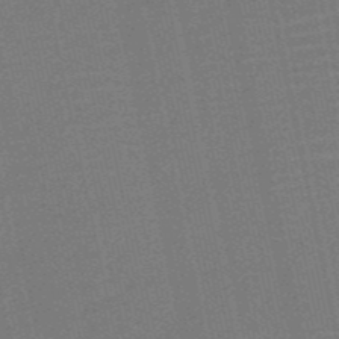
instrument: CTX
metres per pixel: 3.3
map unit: HNb
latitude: -52.1983
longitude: -47.8017
